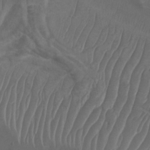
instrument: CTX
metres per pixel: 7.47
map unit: Nhu
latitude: -9.5588
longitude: -76.5545
